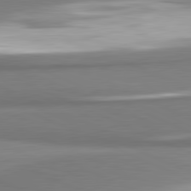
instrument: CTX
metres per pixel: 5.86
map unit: lApd
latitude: 81.6505
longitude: 166.1039
